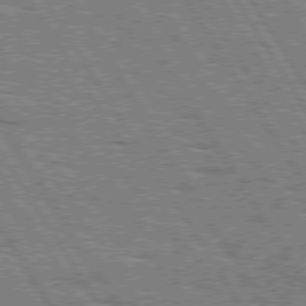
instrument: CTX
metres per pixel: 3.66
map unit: Hpe
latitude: 75.4426
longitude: -154.7246
